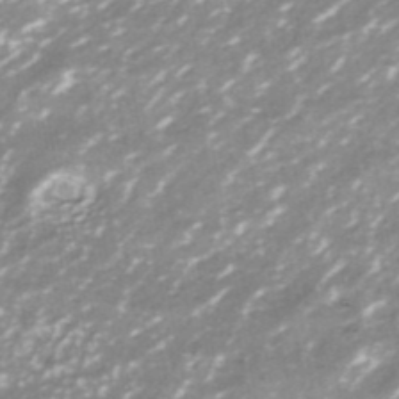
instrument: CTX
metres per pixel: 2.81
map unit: ANa
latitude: -40.3117
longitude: 102.6707
